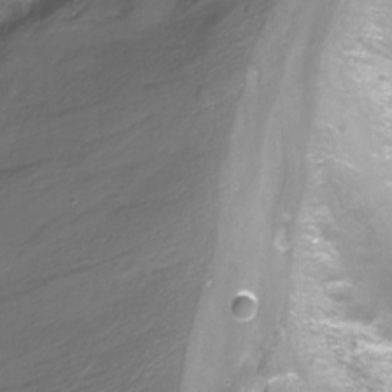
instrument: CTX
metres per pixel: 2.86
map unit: Ht
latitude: -16.4062
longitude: -42.7057
